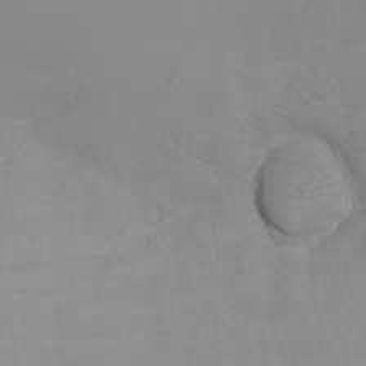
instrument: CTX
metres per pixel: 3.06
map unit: eHh
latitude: -6.6518
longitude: -80.1389
